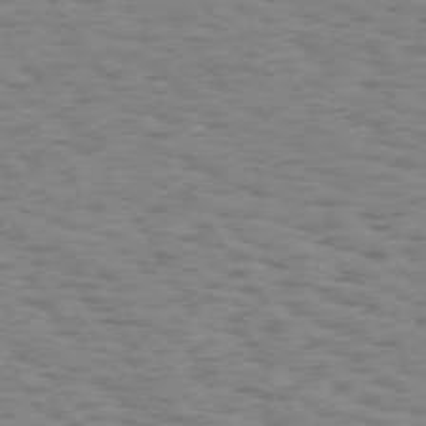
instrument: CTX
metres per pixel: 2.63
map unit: Hpe
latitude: 73.7639
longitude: -132.2712
